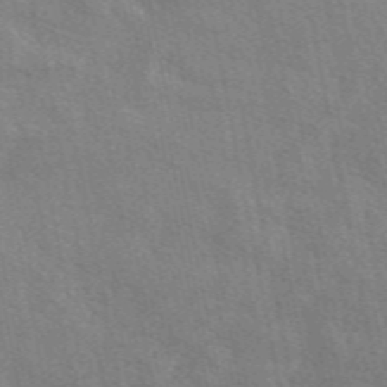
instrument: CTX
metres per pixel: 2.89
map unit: eAb
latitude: 50.8380
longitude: 116.8785
